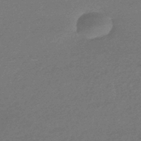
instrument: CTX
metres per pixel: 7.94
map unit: HNhu
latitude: -44.9353
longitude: 93.3888
